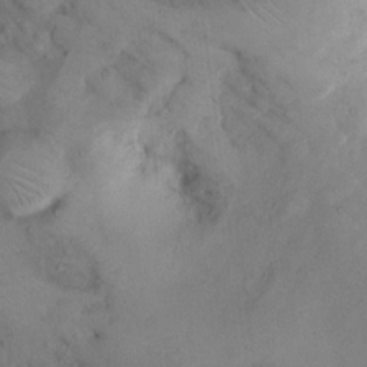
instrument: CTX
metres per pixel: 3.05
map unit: eHh
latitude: 12.1578
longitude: -62.1200
